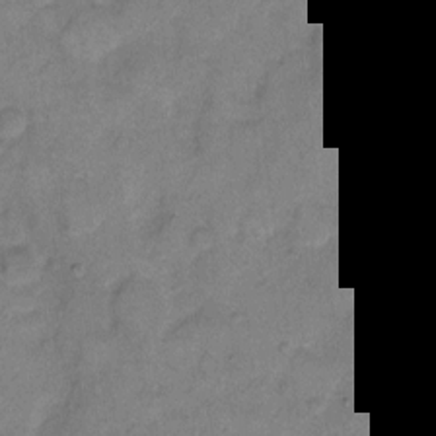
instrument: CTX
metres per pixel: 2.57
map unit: eHh
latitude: 11.3671
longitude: -64.2900
